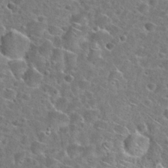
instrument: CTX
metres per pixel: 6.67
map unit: Hto
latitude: 24.5923
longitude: -46.9703
